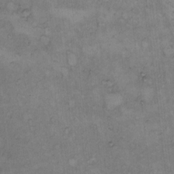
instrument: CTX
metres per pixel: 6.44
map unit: Hto
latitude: 9.1025
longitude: -60.0444
